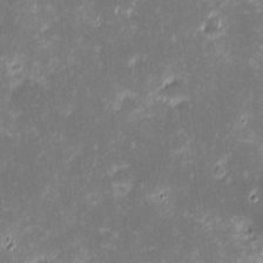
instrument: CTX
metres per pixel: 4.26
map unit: eHh
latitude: -2.2550
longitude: -86.4412
